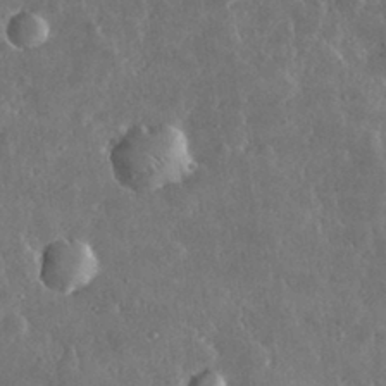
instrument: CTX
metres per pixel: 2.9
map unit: lHvf
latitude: 33.2159
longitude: -90.0633
